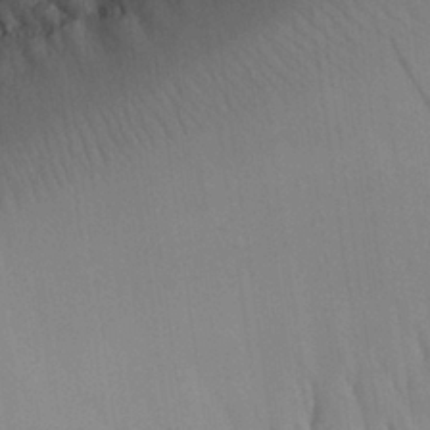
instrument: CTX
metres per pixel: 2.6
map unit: Aa
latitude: 27.0270
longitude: -146.5168
